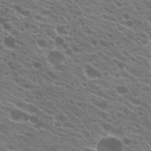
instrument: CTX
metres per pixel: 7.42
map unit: Hto
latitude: 22.0822
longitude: -38.1011
